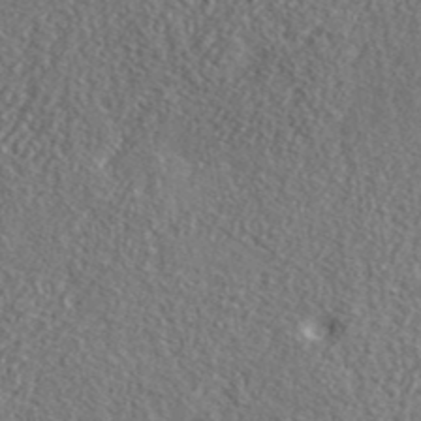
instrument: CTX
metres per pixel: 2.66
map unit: lHvf
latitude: 42.4223
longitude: -88.5924
